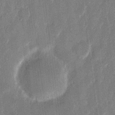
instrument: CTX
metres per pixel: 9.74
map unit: eHh
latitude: 11.6316
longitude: -70.7813
